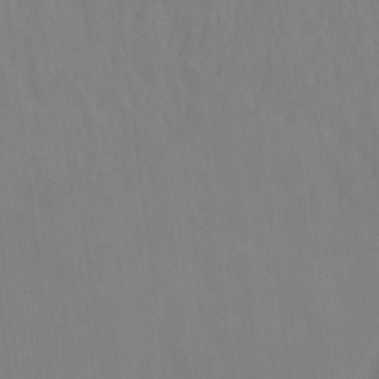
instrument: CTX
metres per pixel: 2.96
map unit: Ht
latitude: -10.8219
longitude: -39.5560
